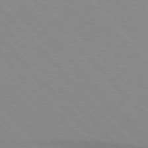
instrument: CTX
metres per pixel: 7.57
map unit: lApd
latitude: 76.0633
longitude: -84.7813
